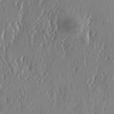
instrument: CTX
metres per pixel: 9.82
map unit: eHh
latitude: 33.7261
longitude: -132.5357
